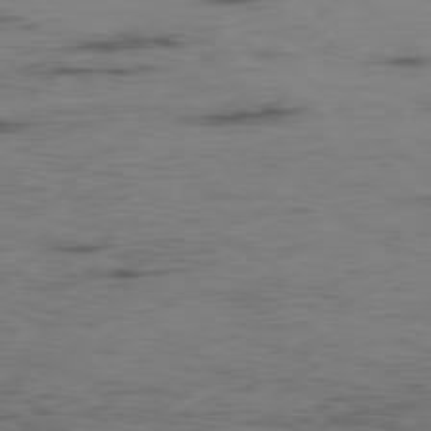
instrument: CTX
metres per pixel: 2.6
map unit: Hpe
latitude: -78.6140
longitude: 15.7289
